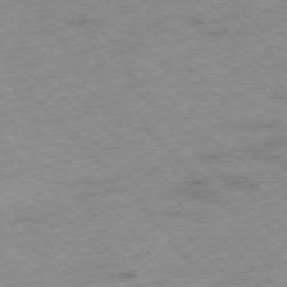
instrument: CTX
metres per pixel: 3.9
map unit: Hpe
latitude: -76.6896
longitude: -17.2348
